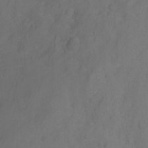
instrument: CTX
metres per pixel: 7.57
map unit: Nhu
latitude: -16.8975
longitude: -49.4615
